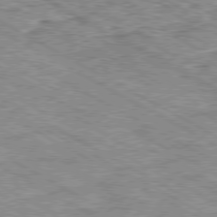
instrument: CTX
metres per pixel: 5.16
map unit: Ap
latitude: -80.4251
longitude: -48.1578
